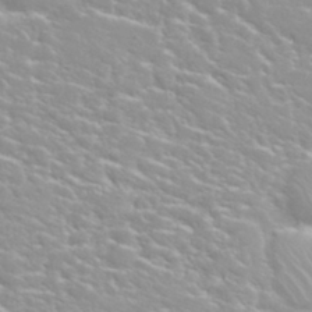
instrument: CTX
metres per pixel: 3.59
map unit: Nhu
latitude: 31.7450
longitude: -50.9135
